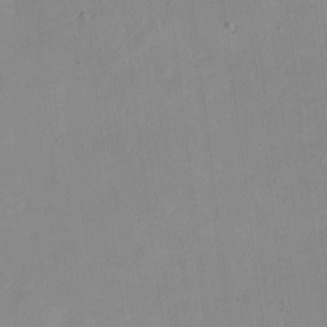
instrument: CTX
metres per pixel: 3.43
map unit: eHh
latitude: 4.4034
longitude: -68.3467
